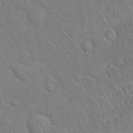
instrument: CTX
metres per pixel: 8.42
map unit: Hto
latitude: 18.9324
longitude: -51.5938
